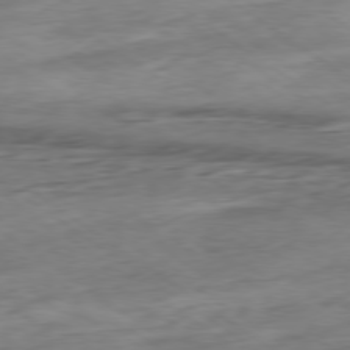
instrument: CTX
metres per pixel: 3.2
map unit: Hpe
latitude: -78.9541
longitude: -17.0458
